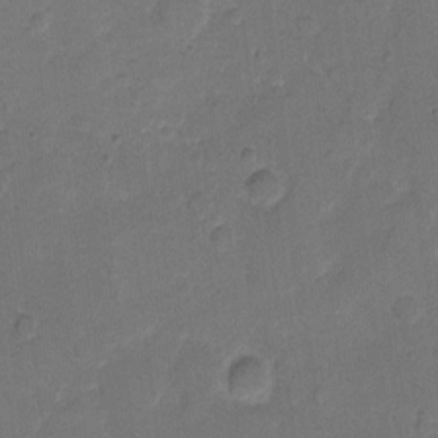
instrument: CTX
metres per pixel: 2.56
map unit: eHh
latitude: 9.4238
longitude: -64.1389
